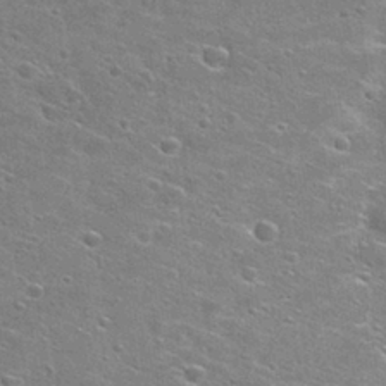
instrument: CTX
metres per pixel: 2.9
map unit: Hto
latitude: 28.1389
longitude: -45.4048
